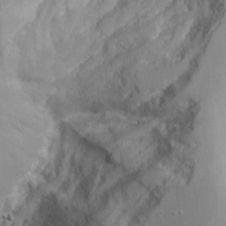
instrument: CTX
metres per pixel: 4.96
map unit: Aa
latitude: 25.4048
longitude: -131.2159
